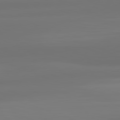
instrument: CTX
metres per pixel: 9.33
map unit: lApd
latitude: 82.1199
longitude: -173.2914
